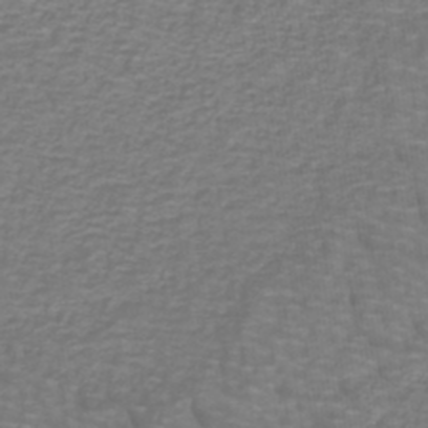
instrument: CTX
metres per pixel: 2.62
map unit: lHb
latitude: -42.1416
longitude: 55.1809
